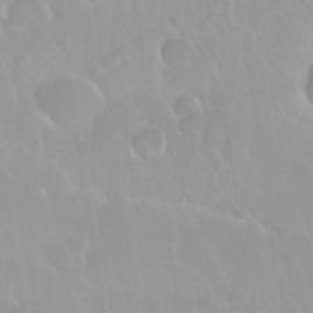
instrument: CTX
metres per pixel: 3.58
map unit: Nhu
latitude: 29.7449
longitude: -56.1577
